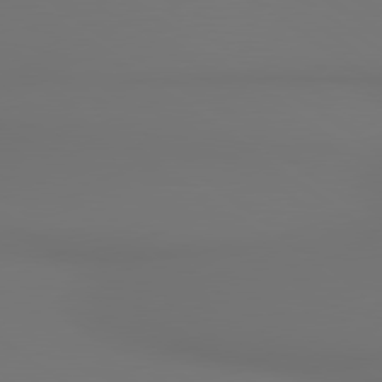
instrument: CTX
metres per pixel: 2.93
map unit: lApd
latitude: 79.9906
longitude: 165.2187
